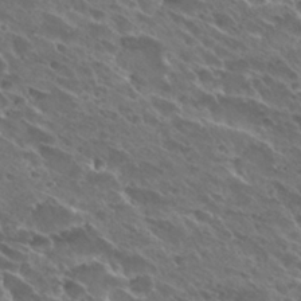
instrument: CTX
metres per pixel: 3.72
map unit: Hto
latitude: 28.1389
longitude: -41.5749
